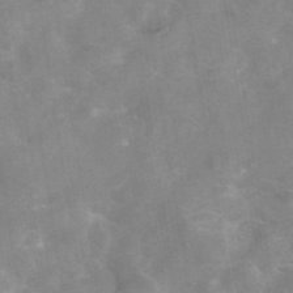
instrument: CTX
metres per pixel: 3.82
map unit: eAb
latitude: 45.9528
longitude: 126.8597
